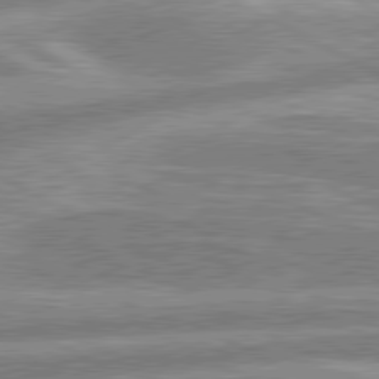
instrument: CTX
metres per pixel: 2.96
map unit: lApd
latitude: 80.4979
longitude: -167.3292
